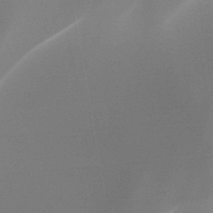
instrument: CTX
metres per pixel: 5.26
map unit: HNb
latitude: -44.4818
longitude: -44.9325
